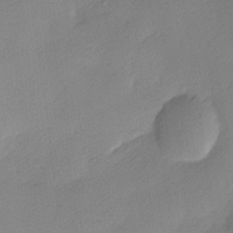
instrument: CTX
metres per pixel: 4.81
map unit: Nhu
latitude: 1.4993
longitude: -75.4993
